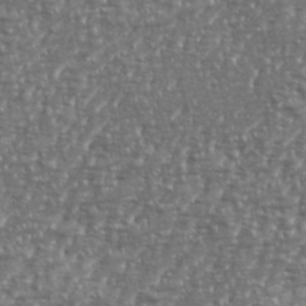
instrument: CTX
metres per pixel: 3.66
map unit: eHh
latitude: 35.2537
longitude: -134.1389
